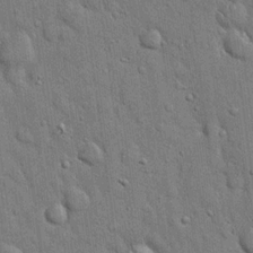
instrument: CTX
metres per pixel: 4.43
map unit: eHh
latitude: 19.8961
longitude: -61.7071
